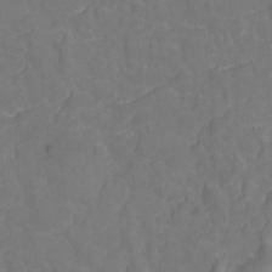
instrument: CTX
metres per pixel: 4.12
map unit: Hto
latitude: -1.6722
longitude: -34.7624
